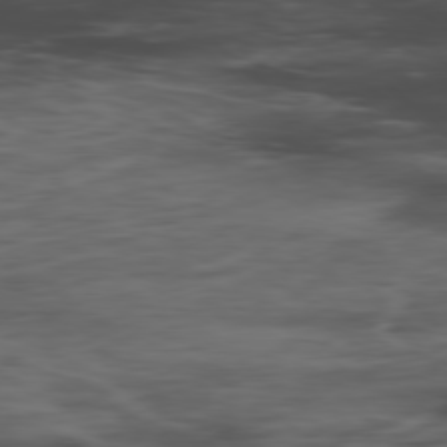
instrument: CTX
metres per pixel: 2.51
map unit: Hpe
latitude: -78.4251
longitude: 15.4455
